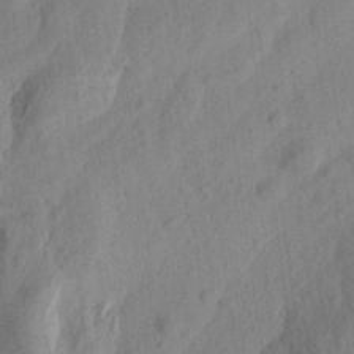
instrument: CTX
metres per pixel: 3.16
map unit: Aa
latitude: 23.6127
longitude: -143.4993
